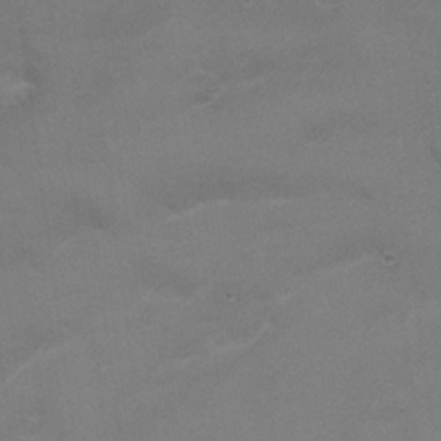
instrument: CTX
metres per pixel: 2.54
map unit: Nhu
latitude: 25.9717
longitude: -53.6127
